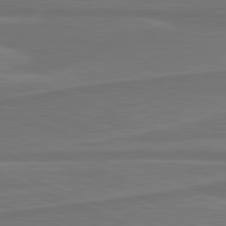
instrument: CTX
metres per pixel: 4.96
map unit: lApd
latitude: 81.9339
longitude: 168.2550
